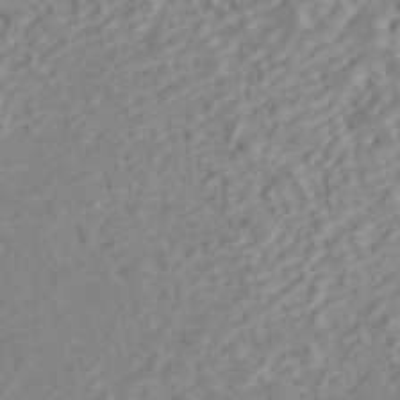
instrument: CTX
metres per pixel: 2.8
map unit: ANa
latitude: 45.3670
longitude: 22.5007
